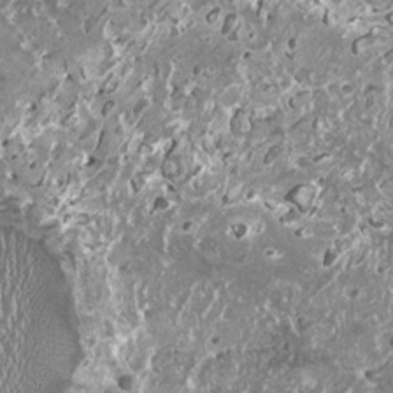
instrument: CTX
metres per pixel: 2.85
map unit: HNhu
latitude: 0.3467
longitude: 6.0850
